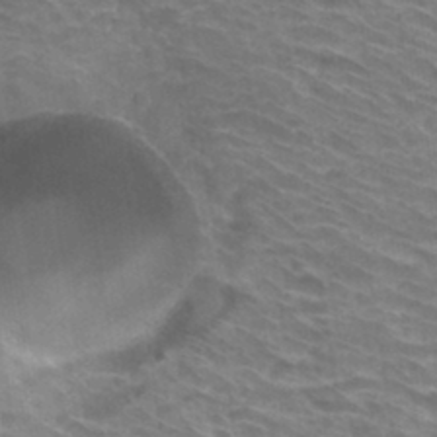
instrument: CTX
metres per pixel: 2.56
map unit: Hto
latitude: 32.8380
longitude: -42.9325
